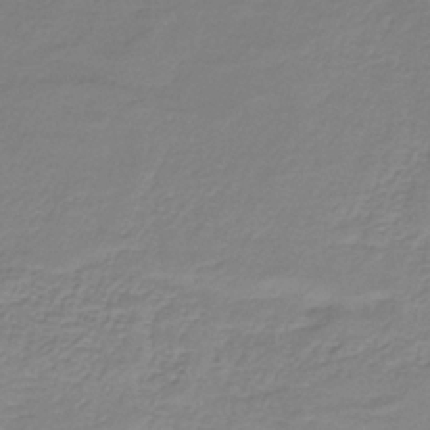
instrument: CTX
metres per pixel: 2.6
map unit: HNb
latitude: -34.2362
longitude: 53.0864
